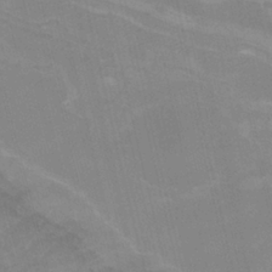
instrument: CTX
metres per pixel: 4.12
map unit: Nhu
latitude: -8.5196
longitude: -84.7435
